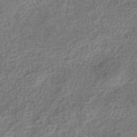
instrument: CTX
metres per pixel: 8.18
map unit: eHb
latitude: -37.2942
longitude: 80.1039
